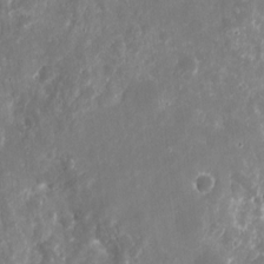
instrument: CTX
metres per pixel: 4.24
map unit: eHh
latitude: 10.5546
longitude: -71.9339
